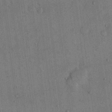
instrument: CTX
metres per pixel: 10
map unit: eHh
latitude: 15.5372
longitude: -68.2712
